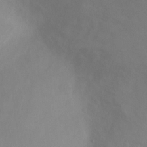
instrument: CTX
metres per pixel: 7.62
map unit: Ht
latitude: 3.7827
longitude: -28.6490
